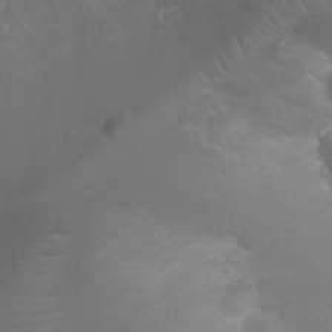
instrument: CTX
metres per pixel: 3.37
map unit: Ht
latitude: -6.5007
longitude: -21.7072
